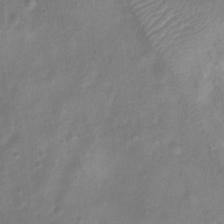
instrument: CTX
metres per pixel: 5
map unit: Htu
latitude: 2.5545
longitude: -21.7639
